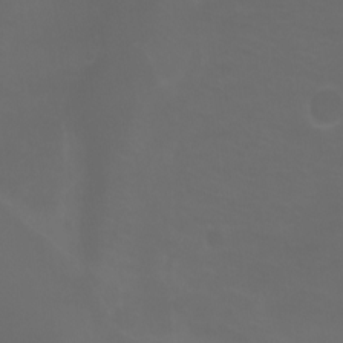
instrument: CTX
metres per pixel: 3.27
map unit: Aa
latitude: -6.9730
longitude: -72.9703
